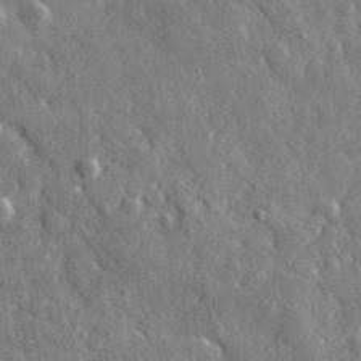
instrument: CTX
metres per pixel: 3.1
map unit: lHvf
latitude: 34.8002
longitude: -88.5924
